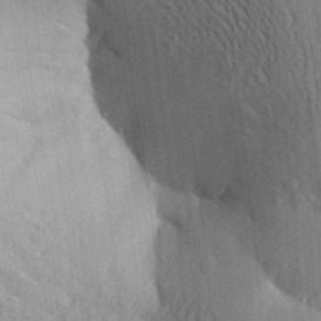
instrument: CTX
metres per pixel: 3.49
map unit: Aa
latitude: 25.7260
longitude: -149.7072
